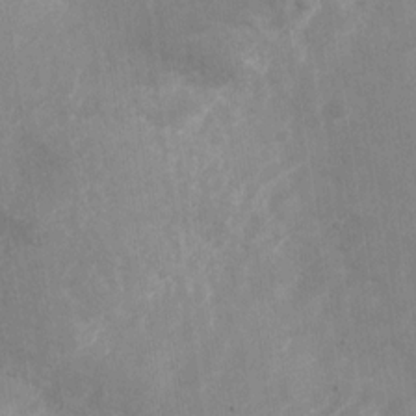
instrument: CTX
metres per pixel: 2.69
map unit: Nhu
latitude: -27.8800
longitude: -74.8002
